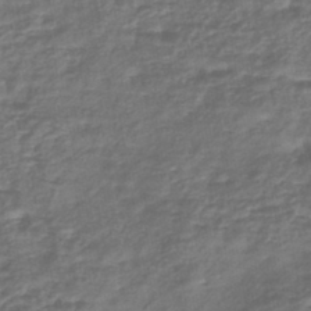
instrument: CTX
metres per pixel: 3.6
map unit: eHb
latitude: -43.8800
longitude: 81.8800
